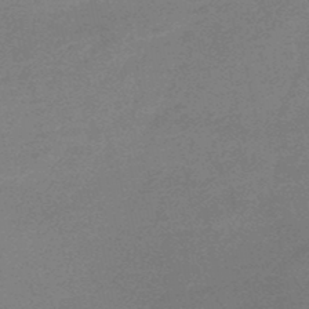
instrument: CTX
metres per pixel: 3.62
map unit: eHb
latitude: -48.5763
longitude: 86.6141
